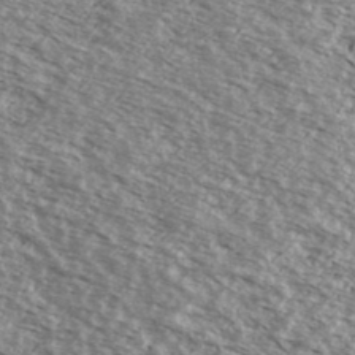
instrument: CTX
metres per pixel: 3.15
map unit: Ave
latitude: 38.6679
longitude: -109.8394
